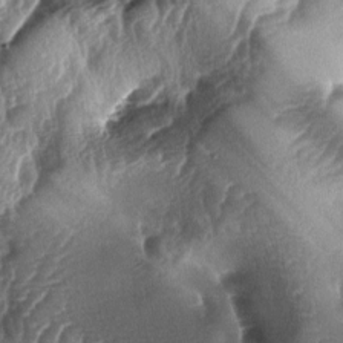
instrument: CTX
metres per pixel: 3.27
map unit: lAa
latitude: -5.0297
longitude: -127.7450
